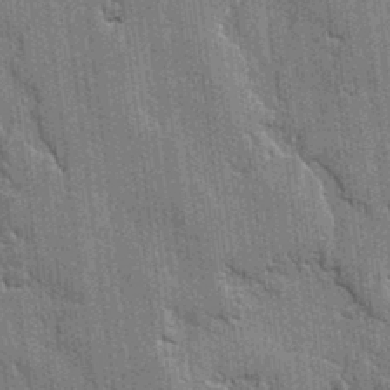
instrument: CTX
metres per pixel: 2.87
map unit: lAvf
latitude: -1.0487
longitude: -107.6127
